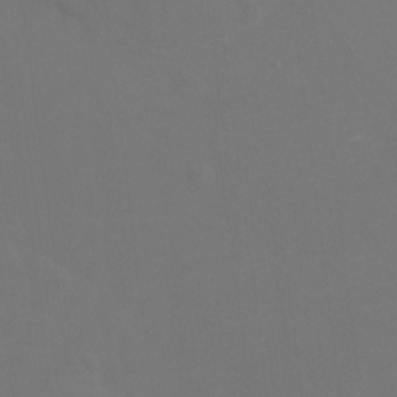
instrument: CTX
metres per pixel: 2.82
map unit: Htu
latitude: -13.6722
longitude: -47.6883
